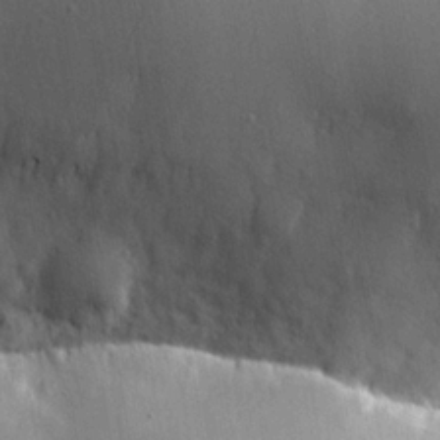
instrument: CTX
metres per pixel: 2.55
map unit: Hve
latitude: 24.9702
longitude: -91.7639
